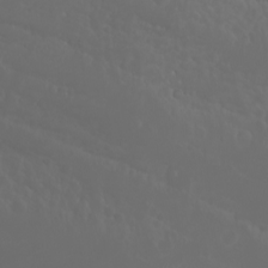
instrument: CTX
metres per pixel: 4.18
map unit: Htu
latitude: -5.1053
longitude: -88.4034
